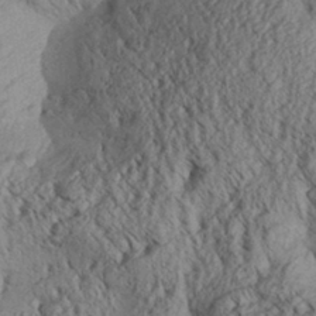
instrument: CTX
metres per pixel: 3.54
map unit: Aa
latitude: 30.7625
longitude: -137.5371
